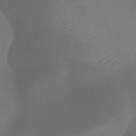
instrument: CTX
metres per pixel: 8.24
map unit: HNhu
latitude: -47.6722
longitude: 30.7274
